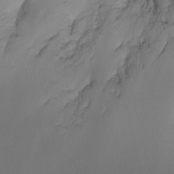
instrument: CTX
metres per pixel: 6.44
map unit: Htu
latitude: -6.5196
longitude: -68.9702
